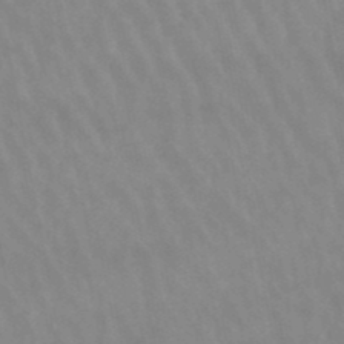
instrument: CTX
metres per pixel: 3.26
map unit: lHb
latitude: -48.1795
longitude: 75.6155
